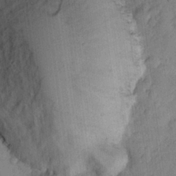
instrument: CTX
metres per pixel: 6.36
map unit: Hve
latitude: 23.8016
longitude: 148.8597
